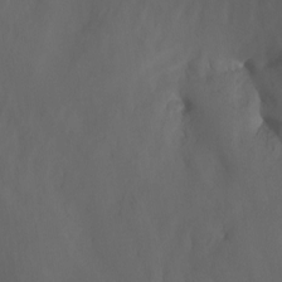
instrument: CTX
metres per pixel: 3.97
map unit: Nhu
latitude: -15.8423
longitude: -50.7057
